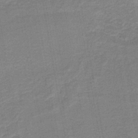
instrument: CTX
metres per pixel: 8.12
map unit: HNb
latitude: -44.0094
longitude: 52.1227
